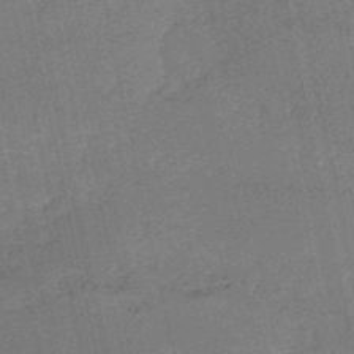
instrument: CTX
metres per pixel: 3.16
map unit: HNb
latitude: -53.4454
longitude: -39.8016
